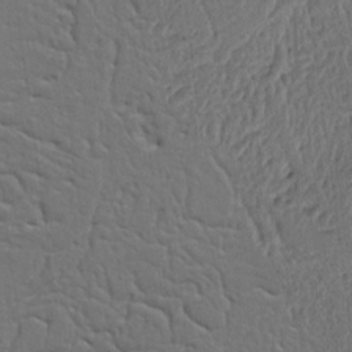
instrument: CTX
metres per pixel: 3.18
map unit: Ht
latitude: 9.9339
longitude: -76.5923
